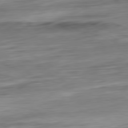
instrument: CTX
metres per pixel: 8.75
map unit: Ap
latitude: -80.9731
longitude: -67.9339
